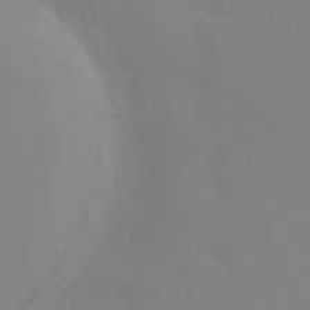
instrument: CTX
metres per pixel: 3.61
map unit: Ht
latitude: -9.5966
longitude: -34.8569
